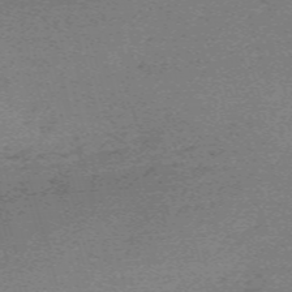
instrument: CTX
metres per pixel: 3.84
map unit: eHh
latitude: -61.5588
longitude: 51.7855
